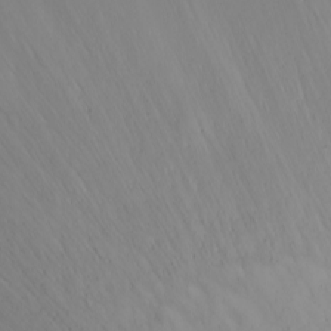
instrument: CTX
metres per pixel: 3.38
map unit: Ht
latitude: -1.7100
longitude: -61.8583
